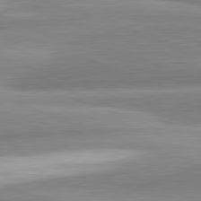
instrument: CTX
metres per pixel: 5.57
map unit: lApd
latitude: 82.1011
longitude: 179.8422
